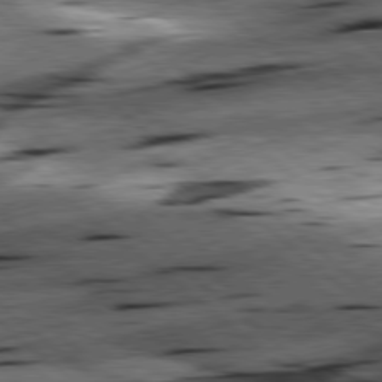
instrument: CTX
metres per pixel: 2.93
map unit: lApd
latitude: 78.6302
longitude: -52.3845
